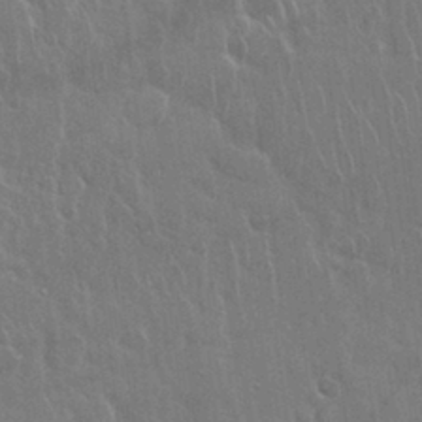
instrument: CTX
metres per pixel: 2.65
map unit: Nhu
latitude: 28.5168
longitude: -62.6680
